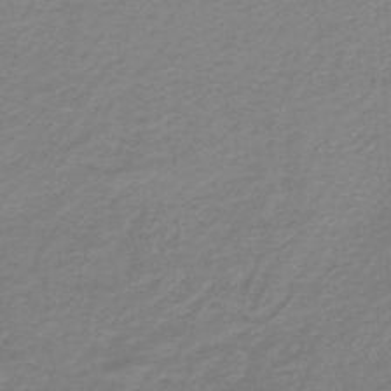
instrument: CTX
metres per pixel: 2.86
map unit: lHb
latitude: -46.6896
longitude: 63.7666
